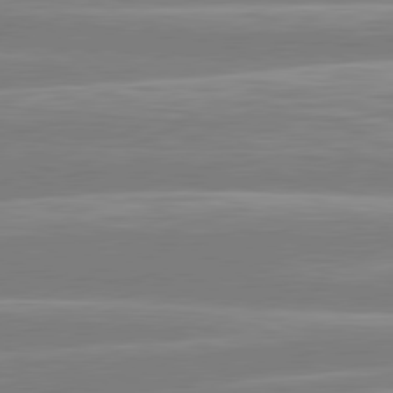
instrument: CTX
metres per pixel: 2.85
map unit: lApd
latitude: 80.9136
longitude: -134.3278
